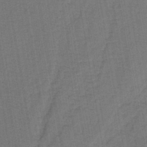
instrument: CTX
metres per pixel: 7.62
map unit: lHb
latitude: -42.0283
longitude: 60.9731
